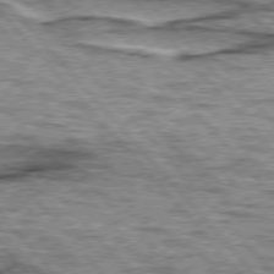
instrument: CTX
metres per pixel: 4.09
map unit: lApd
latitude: 76.7057
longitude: -71.2159
